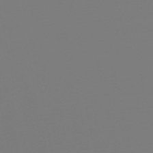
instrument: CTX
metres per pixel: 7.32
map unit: eHb
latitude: -49.8423
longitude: 84.9730
